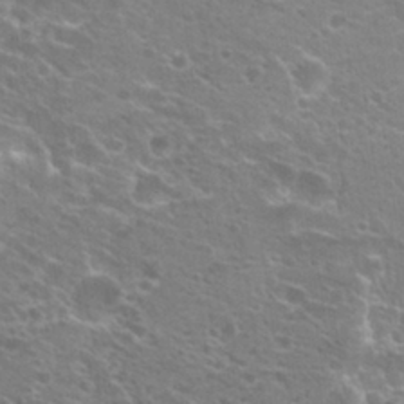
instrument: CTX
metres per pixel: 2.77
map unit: Hto
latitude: 20.5735
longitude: -37.7828
